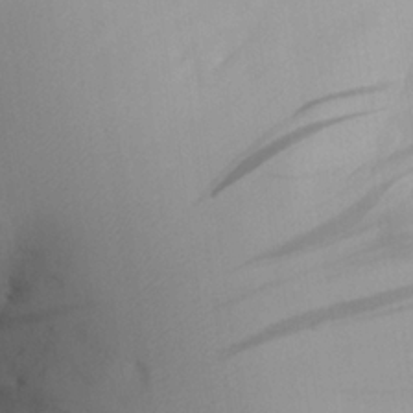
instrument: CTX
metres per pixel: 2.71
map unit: Aa
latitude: 22.4412
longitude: -145.8016
